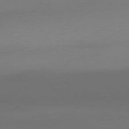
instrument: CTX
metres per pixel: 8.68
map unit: Ap
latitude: -77.5021
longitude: -68.1956
